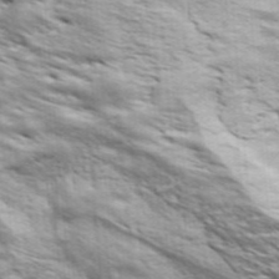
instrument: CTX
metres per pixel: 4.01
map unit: ANa
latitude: 43.7072
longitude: -85.9717
